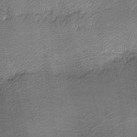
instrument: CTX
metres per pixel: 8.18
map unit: lHvf
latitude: -12.2551
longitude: -103.0080
